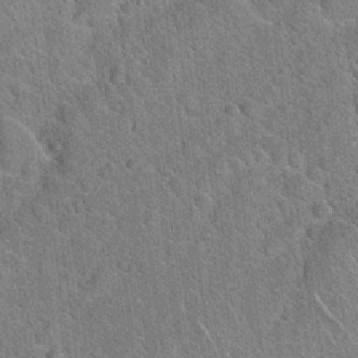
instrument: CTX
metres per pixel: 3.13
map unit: Hto
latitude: 20.0255
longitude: -50.8002
